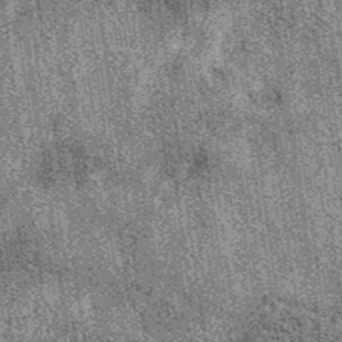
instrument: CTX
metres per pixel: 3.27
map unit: eAb
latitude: 38.0633
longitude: 107.8233
